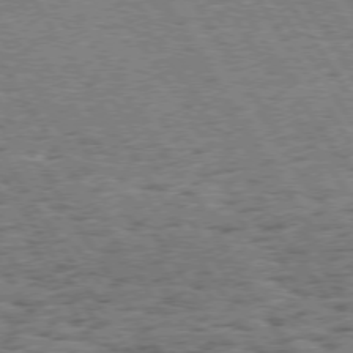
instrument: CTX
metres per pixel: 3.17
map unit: Hpe
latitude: 73.7639
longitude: -139.8772
